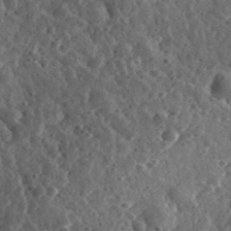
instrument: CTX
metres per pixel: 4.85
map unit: eHh
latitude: 34.3845
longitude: -79.3104
